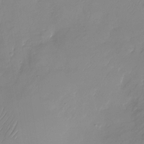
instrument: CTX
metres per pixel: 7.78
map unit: Nhu
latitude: -28.7274
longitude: -63.8017
